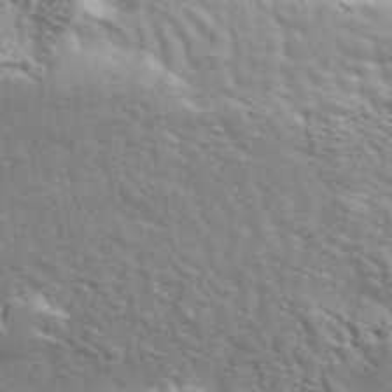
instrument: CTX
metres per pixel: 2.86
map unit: ANa
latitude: 49.2726
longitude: -82.4790
